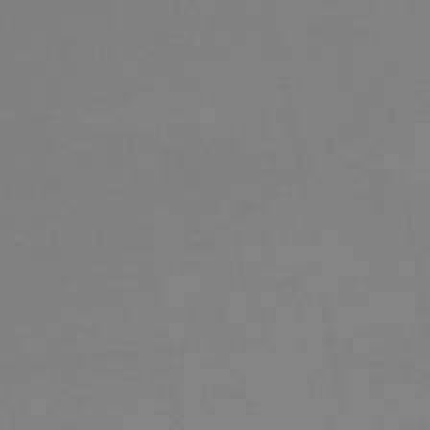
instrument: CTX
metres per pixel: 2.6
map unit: HNb
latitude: -48.7275
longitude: -47.4805
